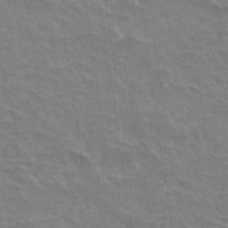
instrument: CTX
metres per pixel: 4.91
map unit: Hto
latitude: 33.4237
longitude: -44.4412
